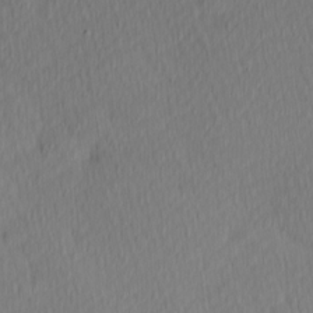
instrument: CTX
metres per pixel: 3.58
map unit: Hve
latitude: 12.8191
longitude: -90.8947
